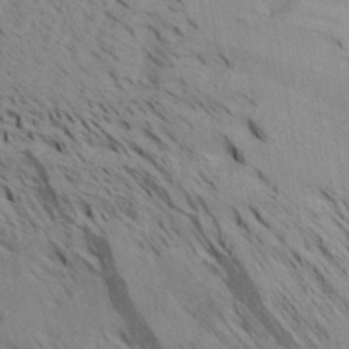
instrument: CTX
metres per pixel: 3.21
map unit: Aa
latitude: 32.4979
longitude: -136.9703
